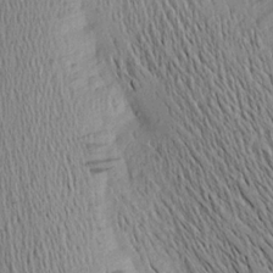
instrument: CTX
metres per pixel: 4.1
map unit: Aa
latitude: 16.0633
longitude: -147.0837
